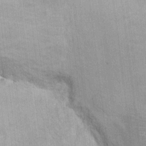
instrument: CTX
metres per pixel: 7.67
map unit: Hto
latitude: 12.3279
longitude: -35.9717
